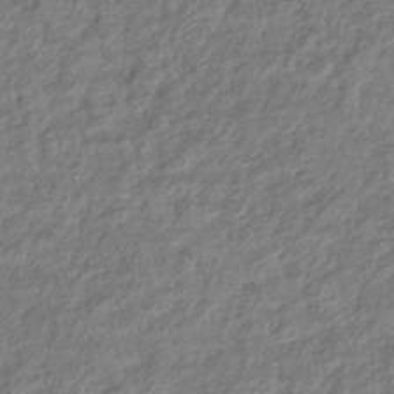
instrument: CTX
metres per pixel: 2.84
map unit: eHb
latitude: -38.5196
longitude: 80.7274
